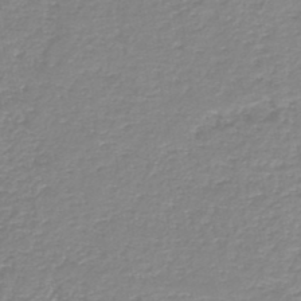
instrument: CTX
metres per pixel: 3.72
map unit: HNb
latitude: -46.4062
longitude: 52.2361
